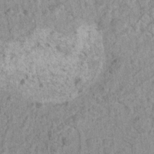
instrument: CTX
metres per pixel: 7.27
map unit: Nhu
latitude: 7.0269
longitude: -20.4034
